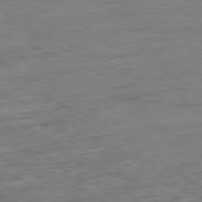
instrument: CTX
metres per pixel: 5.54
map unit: Ap
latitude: -80.5763
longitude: -91.4426
